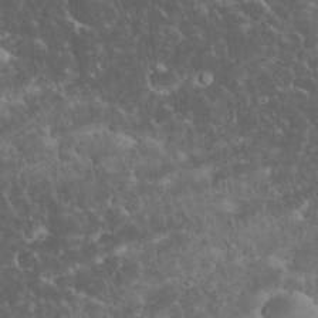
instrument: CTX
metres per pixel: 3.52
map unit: eHh
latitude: 33.4237
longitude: -64.4223
